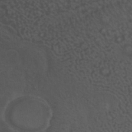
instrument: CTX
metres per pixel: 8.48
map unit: HNhu
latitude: -41.1809
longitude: 101.7288
